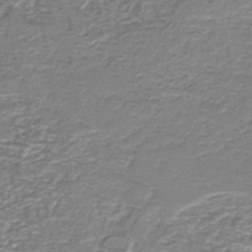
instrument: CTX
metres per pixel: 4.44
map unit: HNb
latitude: -44.5763
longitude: 50.4629
